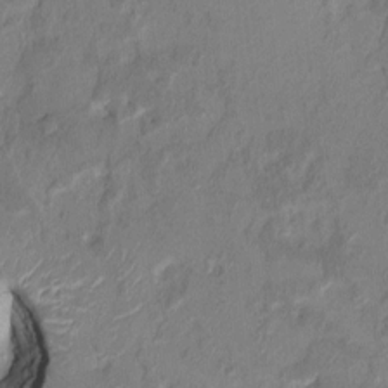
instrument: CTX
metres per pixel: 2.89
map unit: HNhu
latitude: 7.4993
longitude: -3.7638
